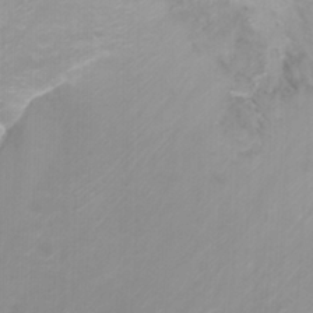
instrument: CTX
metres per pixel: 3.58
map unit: Nhu
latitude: -11.2943
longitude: -65.3860
